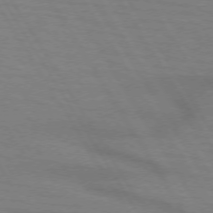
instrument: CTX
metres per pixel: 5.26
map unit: lApd
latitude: 72.4412
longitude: -57.8205
